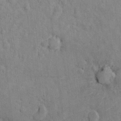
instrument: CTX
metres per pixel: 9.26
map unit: Ht
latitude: 9.1214
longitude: -38.2900
